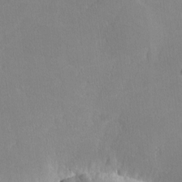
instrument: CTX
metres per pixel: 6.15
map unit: lHvf
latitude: -10.5763
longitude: -100.1011
